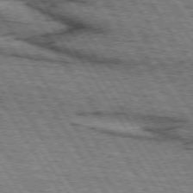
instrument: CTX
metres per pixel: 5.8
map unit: lApd
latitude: 73.9528
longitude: -77.5749
